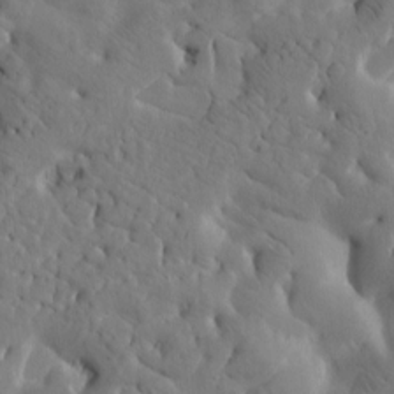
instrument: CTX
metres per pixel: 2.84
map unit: Htu
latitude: -2.7841
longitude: 168.4818
